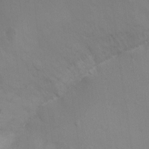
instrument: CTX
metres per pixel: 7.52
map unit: Ht
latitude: 2.8569
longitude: -28.2144
